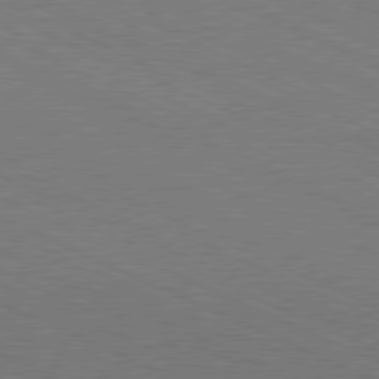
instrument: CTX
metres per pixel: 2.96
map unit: Hpe
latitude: -81.7478
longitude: 14.9164
